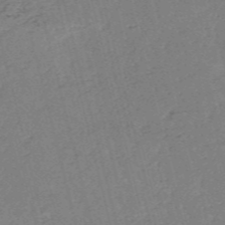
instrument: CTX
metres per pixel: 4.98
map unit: HNb
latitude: -54.1417
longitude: -36.9136
